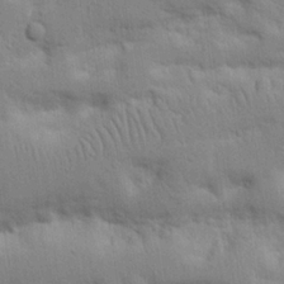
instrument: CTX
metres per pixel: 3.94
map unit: Nhu
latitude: 17.2915
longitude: -75.2915
